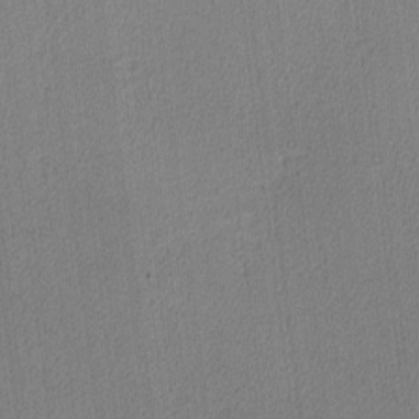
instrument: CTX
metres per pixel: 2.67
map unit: lHvf
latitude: -12.2929
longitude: -100.6113
